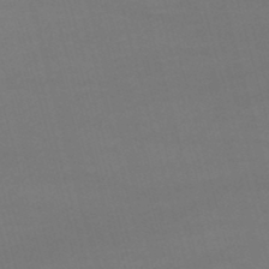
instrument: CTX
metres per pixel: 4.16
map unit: lHb
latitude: -47.7288
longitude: 63.5210
